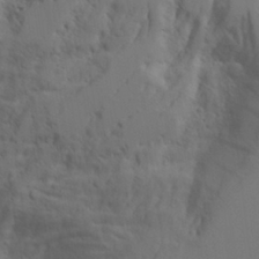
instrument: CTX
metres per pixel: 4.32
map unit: Aa
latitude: 21.5749
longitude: -124.4223
